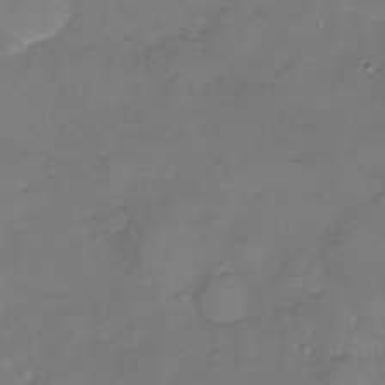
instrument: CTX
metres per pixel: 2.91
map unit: Nhu
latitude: -26.3873
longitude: -57.4426
